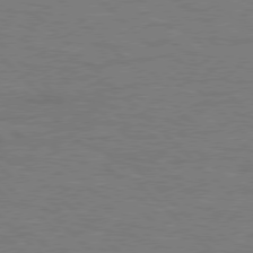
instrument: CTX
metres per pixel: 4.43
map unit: Hpe
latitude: 77.2537
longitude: -151.8961
